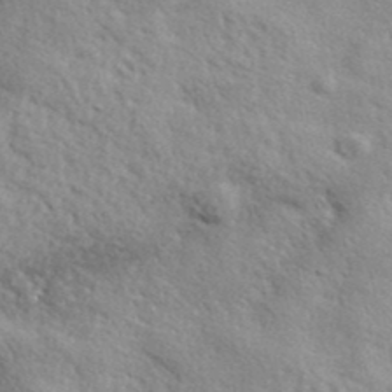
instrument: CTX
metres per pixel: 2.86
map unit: ANa
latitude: 41.0269
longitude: -87.1403
